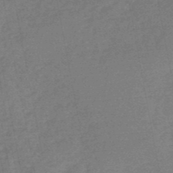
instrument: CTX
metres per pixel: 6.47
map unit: HNb
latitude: -49.1809
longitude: -39.0836
